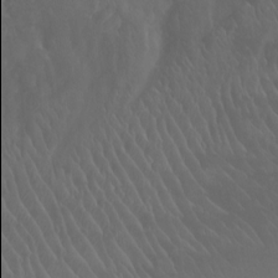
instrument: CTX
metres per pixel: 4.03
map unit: Nhu
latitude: -8.9731
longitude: -77.9906
